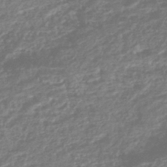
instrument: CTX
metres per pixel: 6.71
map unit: HNhu
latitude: -44.5196
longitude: 97.8611
